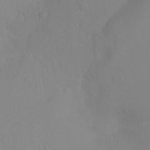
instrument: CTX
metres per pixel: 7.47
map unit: Ht
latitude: -8.2172
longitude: -37.6883
